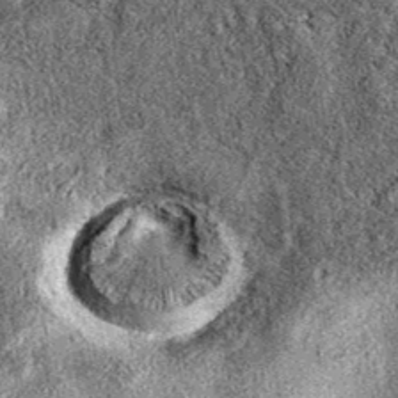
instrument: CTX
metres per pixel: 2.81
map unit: eAb
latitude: 38.3278
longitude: 106.5007
